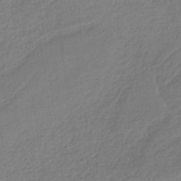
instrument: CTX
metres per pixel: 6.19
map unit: HNb
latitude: -36.4062
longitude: 58.2172
